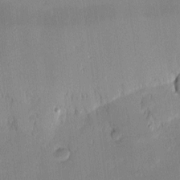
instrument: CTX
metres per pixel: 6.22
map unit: eHh
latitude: -2.4628
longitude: -83.8961
